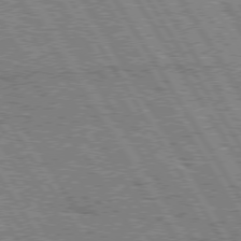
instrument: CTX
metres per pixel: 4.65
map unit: Hpe
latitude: 75.4993
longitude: -154.4979
